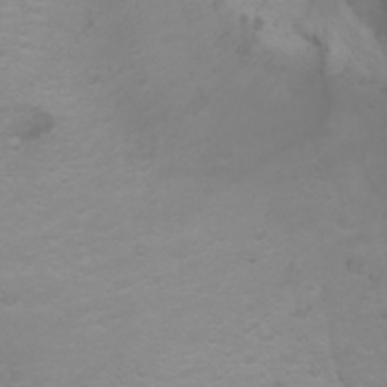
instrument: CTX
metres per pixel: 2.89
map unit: Htu
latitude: -0.6897
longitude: -75.0081
